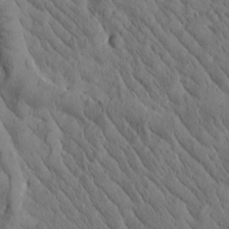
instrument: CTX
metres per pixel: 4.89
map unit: Htu
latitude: -0.4251
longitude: 175.1809
